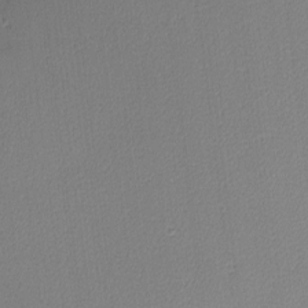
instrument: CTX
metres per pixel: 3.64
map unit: Nhu
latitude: 0.4412
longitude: -78.4790
